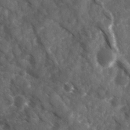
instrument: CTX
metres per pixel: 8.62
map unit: Ave
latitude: 17.3860
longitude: -131.4238
